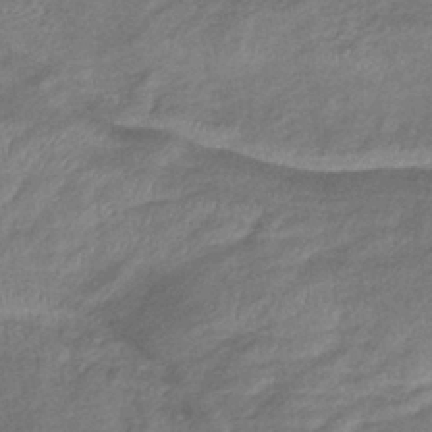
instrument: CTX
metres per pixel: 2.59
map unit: lHb
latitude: -40.1983
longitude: 75.3321
